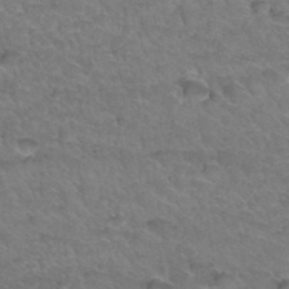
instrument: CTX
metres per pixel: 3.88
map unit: Hto
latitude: 34.3089
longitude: -46.8758
